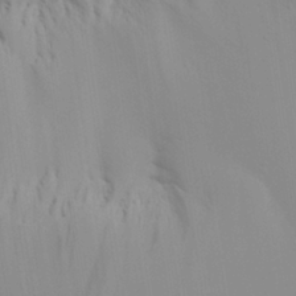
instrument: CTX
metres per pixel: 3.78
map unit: Aa
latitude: 27.5560
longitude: -139.0647
